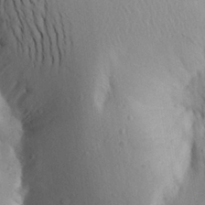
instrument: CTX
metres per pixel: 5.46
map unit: Aa
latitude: 25.3859
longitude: -149.9339
